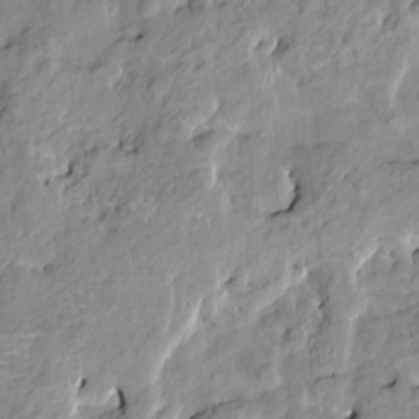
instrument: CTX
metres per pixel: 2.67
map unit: HNhu
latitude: 5.0836
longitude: 3.2375
